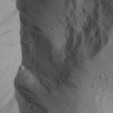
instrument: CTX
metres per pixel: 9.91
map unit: Aa
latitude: 27.4238
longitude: -134.5357
